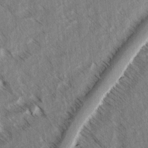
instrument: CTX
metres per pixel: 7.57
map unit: lAvf
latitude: 4.4034
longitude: -105.5938
